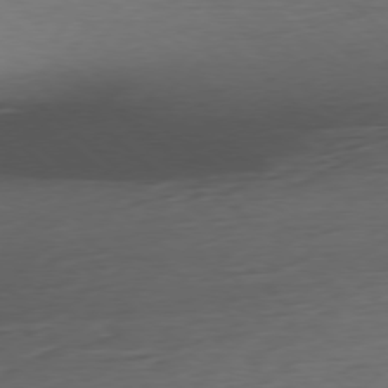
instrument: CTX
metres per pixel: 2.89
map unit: Ap
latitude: -78.0472
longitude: -97.3671
